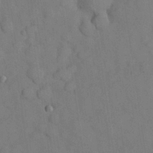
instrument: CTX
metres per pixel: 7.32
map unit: Nhu
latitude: 28.3089
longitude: -70.2144
